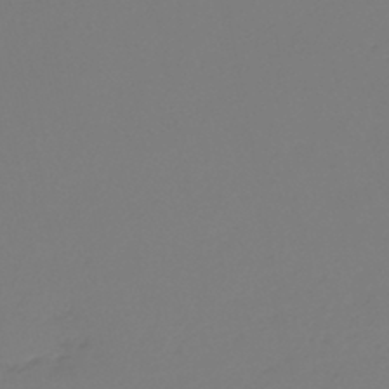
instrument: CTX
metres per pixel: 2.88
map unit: lHb
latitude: -45.4643
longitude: 62.5951
